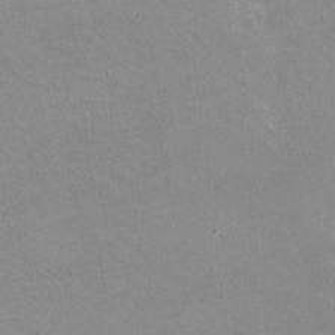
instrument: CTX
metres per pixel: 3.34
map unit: HNhu
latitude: -1.6344
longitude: -3.4426
